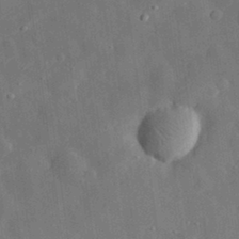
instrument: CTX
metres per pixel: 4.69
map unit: eHh
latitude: 31.3671
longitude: -77.1781
